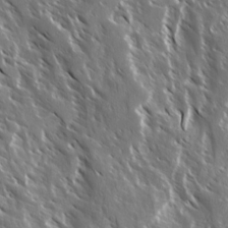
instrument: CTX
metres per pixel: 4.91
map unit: Ave
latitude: 14.8380
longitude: -133.1592
